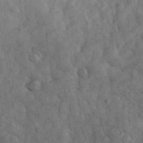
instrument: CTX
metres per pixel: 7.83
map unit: eHh
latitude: 33.4049
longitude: -68.3467
